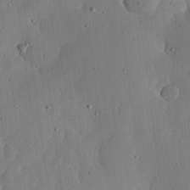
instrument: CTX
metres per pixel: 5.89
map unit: lHvf
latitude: 18.5356
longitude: -114.1010
